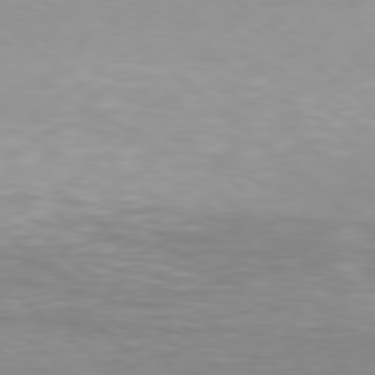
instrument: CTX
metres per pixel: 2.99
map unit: Hpe
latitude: 78.3279
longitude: -170.8758
